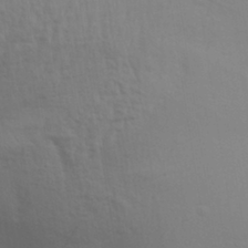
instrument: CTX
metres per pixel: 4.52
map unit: Aa
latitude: 30.5546
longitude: -135.5371
